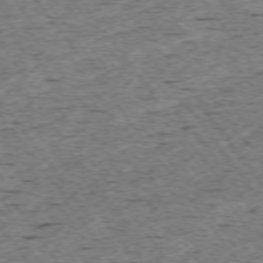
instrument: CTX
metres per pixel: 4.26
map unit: Ap
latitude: -74.4818
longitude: -87.4993
